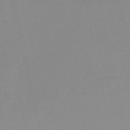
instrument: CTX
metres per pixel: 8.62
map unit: HNb
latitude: -37.0675
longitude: 56.3873
